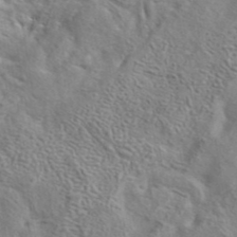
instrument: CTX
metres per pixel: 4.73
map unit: eAb
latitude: 41.6882
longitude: 105.0108
